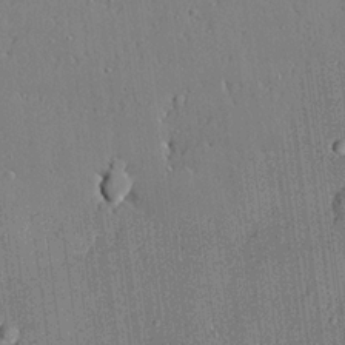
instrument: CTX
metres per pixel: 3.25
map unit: lHvf
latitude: 20.4979
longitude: 143.7288
